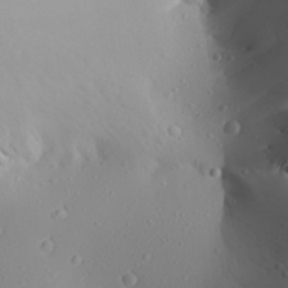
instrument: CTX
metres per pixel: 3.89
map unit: Aa
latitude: 24.0633
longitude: -144.2522
